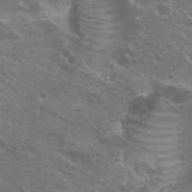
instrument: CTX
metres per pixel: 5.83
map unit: Hto
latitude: 24.8380
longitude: -38.6301
